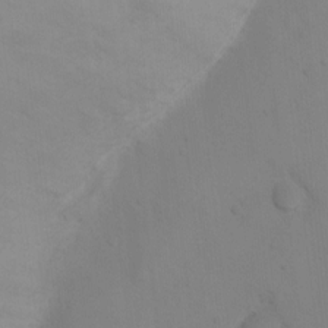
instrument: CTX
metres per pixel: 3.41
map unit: Ht
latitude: 2.4790
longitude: -23.1781
